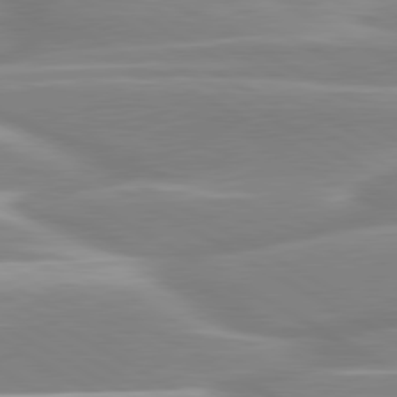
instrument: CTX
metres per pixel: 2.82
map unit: lApd
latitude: 80.3845
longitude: -128.7435
